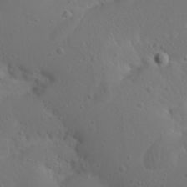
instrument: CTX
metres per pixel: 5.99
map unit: Nhu
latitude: 22.7624
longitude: -72.1767
